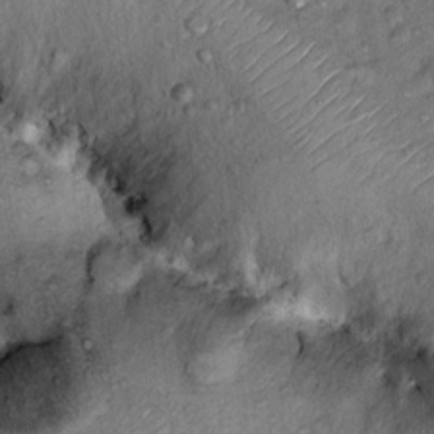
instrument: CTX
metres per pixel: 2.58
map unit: Ht
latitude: 9.6316
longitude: -37.7072
